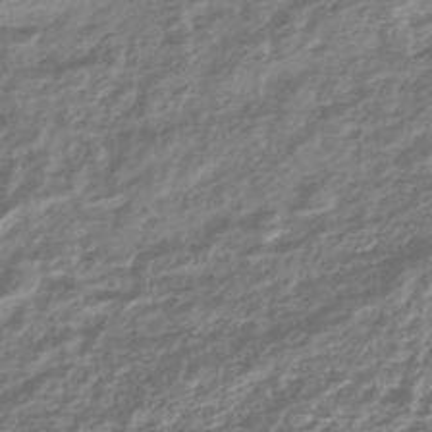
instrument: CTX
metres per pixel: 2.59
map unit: HNhu
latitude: -45.1242
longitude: 98.2172
